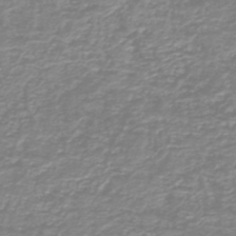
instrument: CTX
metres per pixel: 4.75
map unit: HNb
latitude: -44.7463
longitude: 50.0661
